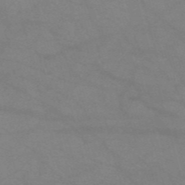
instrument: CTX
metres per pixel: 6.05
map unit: HNb
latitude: -54.6330
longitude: -40.4601
